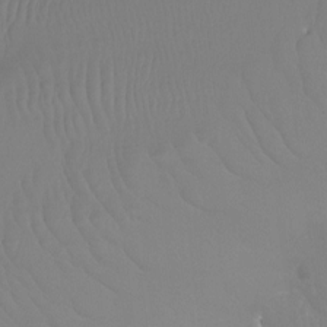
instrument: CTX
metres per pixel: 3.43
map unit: Htu
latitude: -12.8597
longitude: -48.4223
